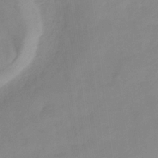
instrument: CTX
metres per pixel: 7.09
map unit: HNb
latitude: -31.8989
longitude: 59.7666
